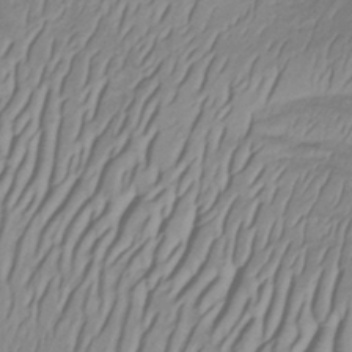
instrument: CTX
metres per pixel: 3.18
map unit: lHb
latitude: -33.9556
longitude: 67.5588
